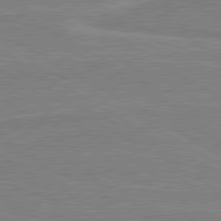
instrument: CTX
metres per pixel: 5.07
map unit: lApd
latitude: 80.4223
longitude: 168.9541
